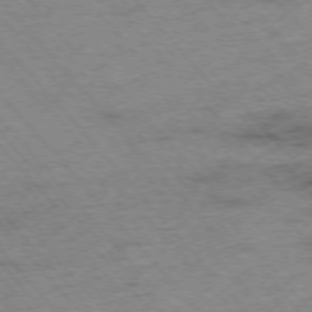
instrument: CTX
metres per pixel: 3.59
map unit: Hpe
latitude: -76.0283
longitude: -14.2901
